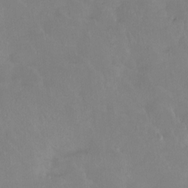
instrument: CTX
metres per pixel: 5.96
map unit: Htu
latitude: -13.5399
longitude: -45.6505
